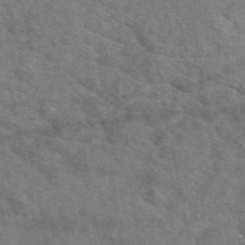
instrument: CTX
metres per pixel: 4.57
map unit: eAb
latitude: 49.2726
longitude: 113.8800
